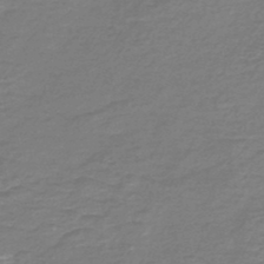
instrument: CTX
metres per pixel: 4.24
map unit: HNb
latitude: -47.2376
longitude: 52.5195
